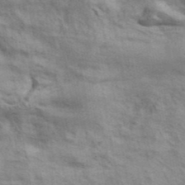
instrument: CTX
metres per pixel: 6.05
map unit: ANa
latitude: 42.3656
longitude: 17.5777
